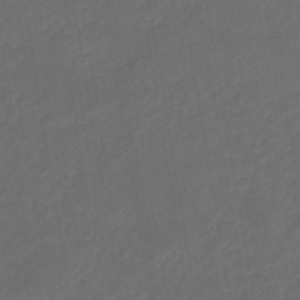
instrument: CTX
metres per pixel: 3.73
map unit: eHb
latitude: -47.7666
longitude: 85.2942
